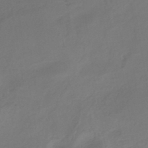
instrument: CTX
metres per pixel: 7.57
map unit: eHh
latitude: -42.0849
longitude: -32.4790
